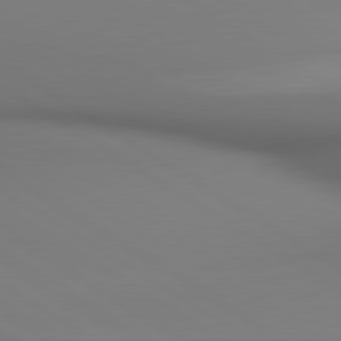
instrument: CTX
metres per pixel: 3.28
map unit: lApd
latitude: 80.4412
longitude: 138.3684
